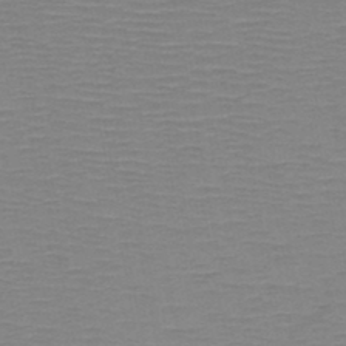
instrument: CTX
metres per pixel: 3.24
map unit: HNb
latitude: -46.9919
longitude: -40.6868
